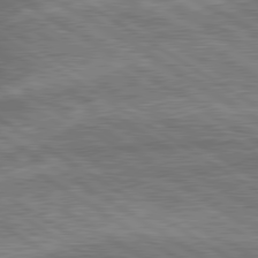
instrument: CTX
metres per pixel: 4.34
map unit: lApd
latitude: 79.8584
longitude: -170.4034
